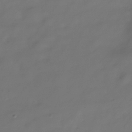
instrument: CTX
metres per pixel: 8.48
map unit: Hve
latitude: -31.1809
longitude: 94.2172
